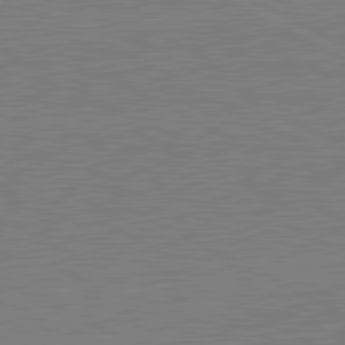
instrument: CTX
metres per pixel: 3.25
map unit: lApd
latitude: 81.3104
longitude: 151.1998
